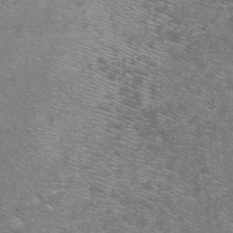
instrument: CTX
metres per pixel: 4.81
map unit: Ht
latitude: -5.9556
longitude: -36.4412
